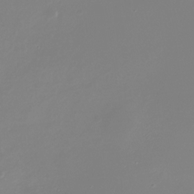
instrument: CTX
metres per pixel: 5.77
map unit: Nhu
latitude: -29.4643
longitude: -77.1025
